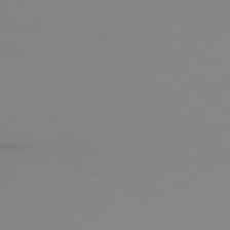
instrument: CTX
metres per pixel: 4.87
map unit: Ap
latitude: -79.5210
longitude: -70.5923
